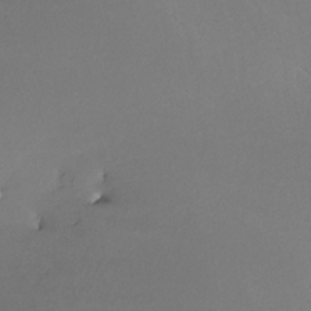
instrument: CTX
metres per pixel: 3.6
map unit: Nhe
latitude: -31.5588
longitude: -116.3467
